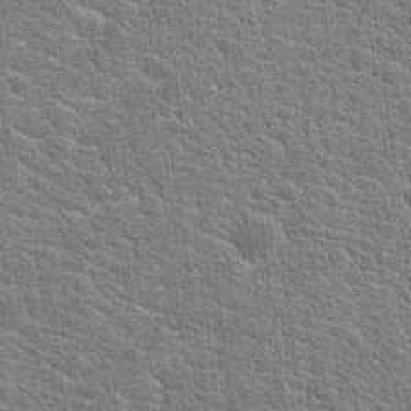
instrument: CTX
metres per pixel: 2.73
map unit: Hto
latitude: 20.6113
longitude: -44.2900
